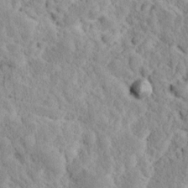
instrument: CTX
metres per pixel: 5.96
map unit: Ave
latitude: 17.9528
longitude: -135.2915
